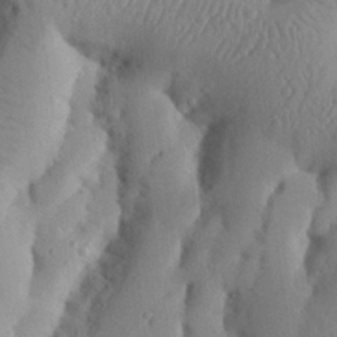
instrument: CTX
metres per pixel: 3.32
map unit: Nhu
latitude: 20.9892
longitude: -73.9528
